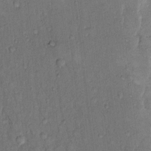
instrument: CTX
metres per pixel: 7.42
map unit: Hto
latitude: 11.0081
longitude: -60.9136
